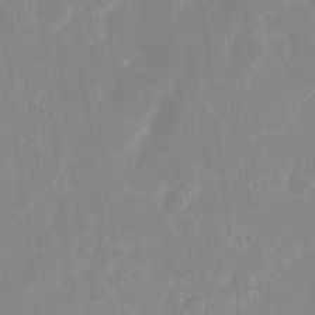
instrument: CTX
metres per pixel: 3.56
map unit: eHh
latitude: 6.9514
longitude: -69.5182
